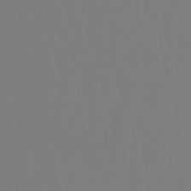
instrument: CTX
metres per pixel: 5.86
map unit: eHb
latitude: -50.7085
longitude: 73.4265
